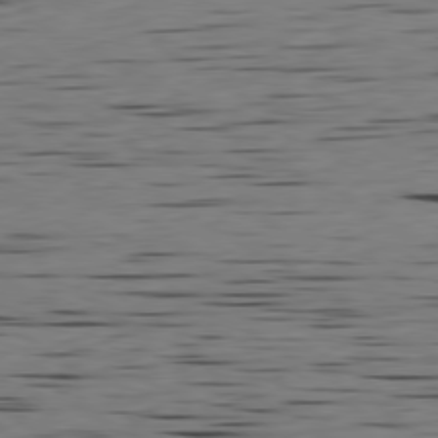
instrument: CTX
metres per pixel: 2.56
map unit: Ap
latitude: -79.8800
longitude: -100.4790
